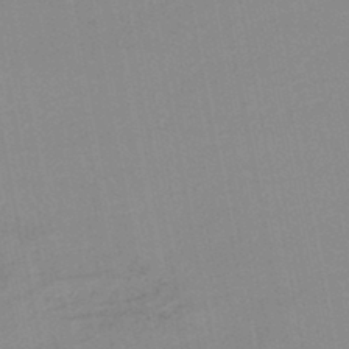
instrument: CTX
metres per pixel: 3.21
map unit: lHb
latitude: -44.1984
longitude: 77.1809
